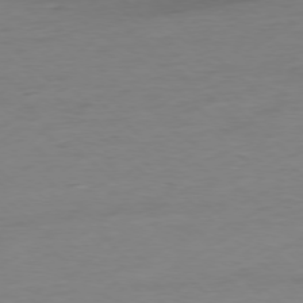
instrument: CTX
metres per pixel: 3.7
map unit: Ap
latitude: -77.7667
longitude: -81.2537
